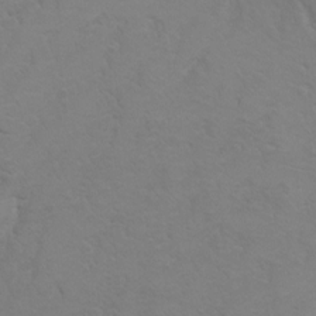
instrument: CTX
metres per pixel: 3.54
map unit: Hto
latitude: 6.6301
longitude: -30.8947
